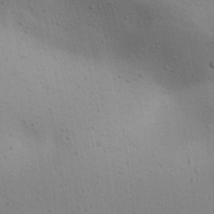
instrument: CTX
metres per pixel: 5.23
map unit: lAa
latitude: 18.4412
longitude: -138.7813
